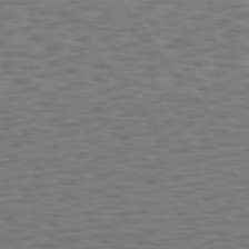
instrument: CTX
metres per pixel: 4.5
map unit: Hpe
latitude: 74.4412
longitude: -133.3482
